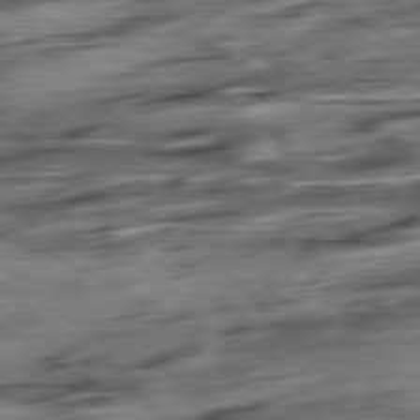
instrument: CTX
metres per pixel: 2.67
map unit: Hpe
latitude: -78.9541
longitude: -17.8017
